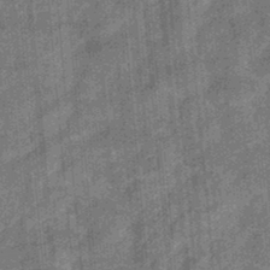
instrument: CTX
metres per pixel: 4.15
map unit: eHb
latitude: -34.0472
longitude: 79.1620
